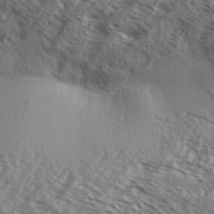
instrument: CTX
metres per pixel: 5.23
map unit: Aa
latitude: 33.2159
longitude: -138.4979
